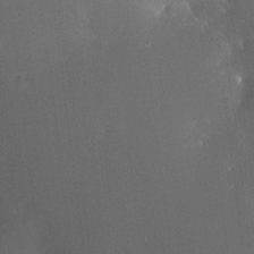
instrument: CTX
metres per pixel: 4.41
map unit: HNhu
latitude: 5.6505
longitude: 14.5196
